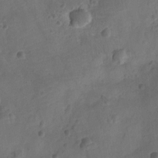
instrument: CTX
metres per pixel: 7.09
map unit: Ht
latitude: -10.2551
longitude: -22.4034
